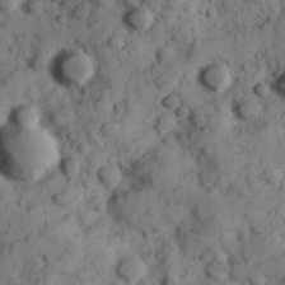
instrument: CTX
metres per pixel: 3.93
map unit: Hve
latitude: 24.8002
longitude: 147.4265
